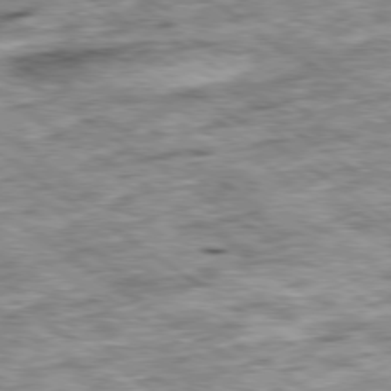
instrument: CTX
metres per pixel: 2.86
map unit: Ap
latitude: -79.7477
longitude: -75.7261
